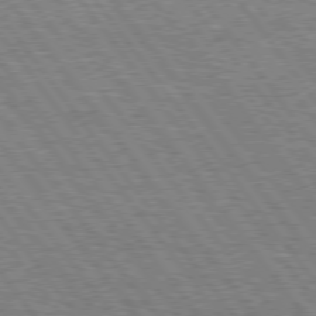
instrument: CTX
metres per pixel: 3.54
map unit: Hpe
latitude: 75.1592
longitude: -138.9703
